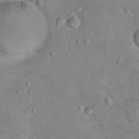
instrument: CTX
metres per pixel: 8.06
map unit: Nhu
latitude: 14.9703
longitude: -28.6301
